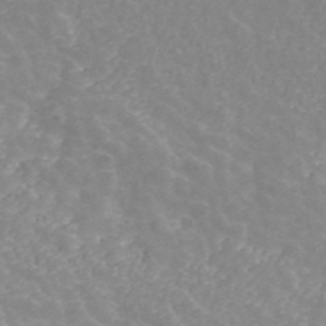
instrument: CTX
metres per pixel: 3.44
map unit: ANa
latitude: 45.1025
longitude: 26.8030
